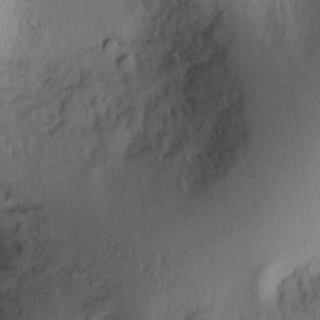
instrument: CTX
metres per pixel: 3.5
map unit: Ht
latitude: 7.8961
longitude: -76.1389
